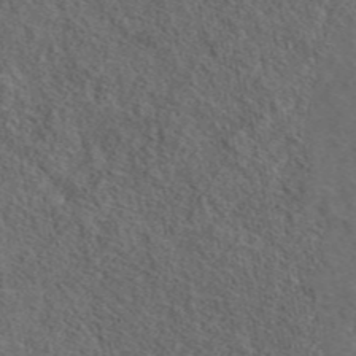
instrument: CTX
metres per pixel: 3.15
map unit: ANa
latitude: 44.8191
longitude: 39.8422
